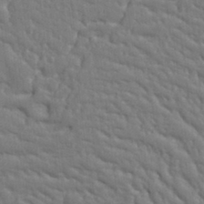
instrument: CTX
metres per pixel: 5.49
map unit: Ht
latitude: 10.3845
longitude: -77.1592
